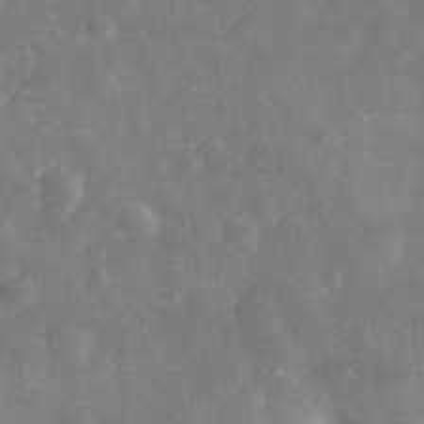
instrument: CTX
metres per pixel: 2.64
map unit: eHh
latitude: 31.3671
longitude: -71.5560
